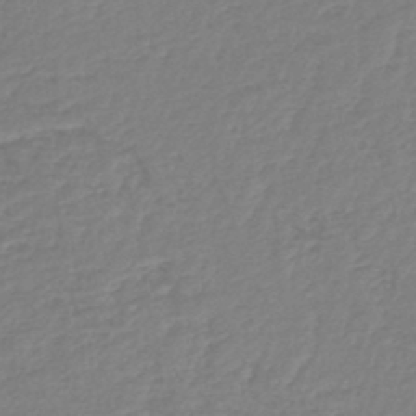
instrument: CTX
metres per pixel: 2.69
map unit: lHb
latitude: -45.2565
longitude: 60.1606
